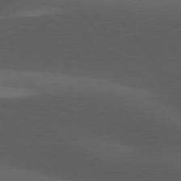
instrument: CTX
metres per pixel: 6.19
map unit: lApd
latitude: 77.8394
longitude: -55.2159
